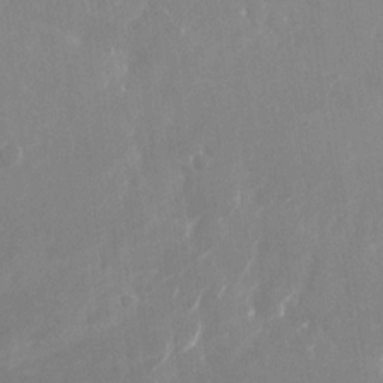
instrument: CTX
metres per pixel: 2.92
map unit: Nhu
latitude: -22.5385
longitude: -72.4223
